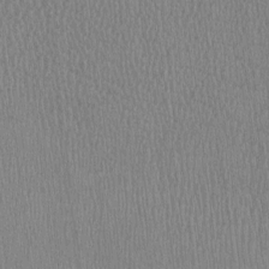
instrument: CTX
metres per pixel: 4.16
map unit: HNhu
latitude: -3.2564
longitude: -3.8016
